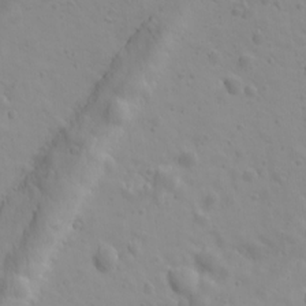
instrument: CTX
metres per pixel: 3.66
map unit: Ave
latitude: 17.8772
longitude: -133.2915
